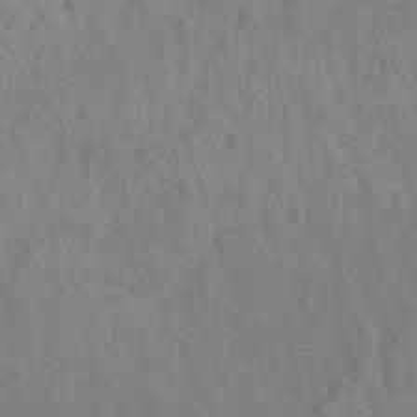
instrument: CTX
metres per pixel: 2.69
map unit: Hto
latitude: -3.2564
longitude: -34.4790
